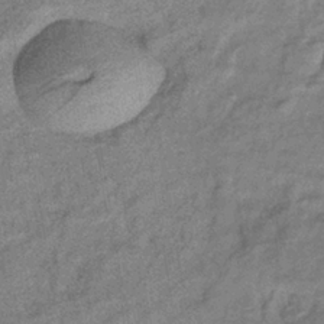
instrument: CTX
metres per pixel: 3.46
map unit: eHb
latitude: -38.1606
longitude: 77.8800
